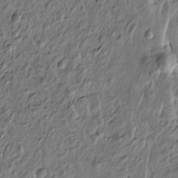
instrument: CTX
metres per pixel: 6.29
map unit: Htu
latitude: -3.3131
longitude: 156.5574
